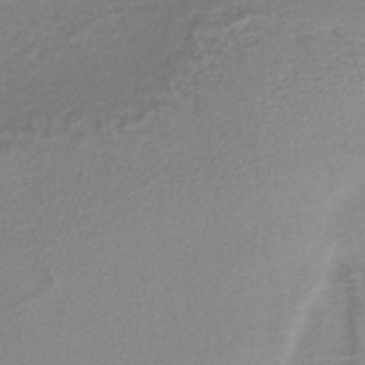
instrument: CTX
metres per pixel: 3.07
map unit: lHb
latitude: -36.4062
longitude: 61.8989
